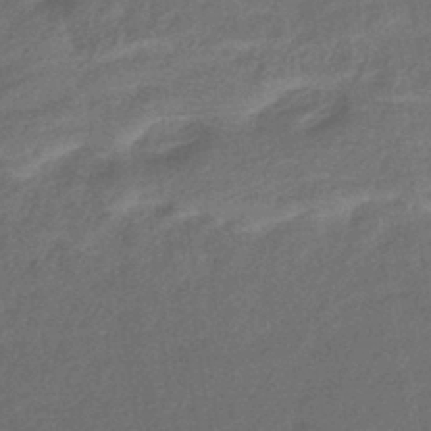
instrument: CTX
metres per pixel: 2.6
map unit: eHb
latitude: -42.8974
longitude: 83.9367
